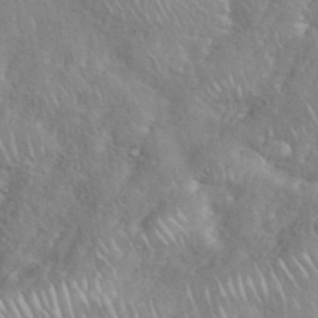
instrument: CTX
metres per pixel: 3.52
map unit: eHh
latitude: 38.4034
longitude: -57.8016
